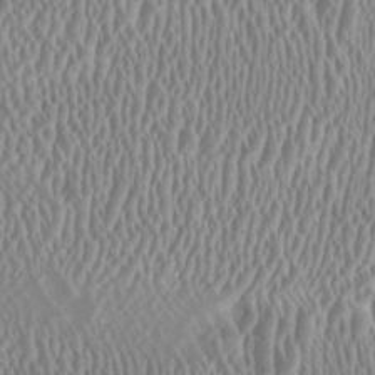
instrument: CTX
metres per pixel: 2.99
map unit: HNhu
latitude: 0.4790
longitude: -0.1389
